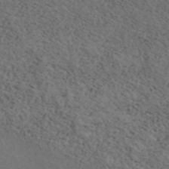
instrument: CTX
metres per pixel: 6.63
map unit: ANa
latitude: 46.6869
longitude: 49.0865
